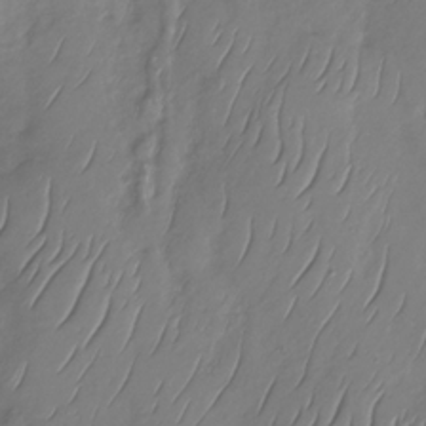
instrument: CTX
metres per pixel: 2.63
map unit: Nhu
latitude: -29.6533
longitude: -58.7624
